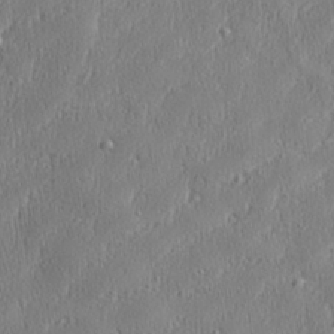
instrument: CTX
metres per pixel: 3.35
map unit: Aa
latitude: 28.2522
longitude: -138.0633
